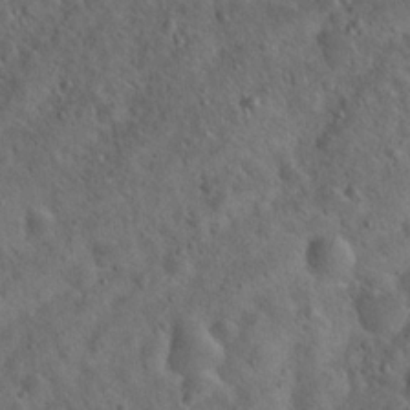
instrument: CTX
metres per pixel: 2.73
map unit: Hto
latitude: 19.5749
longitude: -53.9150
